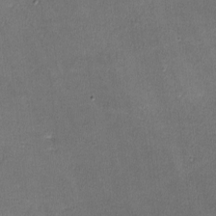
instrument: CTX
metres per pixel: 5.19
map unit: lHvf
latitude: -11.4454
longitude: -101.4238
